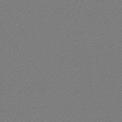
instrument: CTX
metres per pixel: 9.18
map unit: lHb
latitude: -46.0661
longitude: 57.1620
